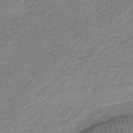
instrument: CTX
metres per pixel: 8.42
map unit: HNb
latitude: -33.9178
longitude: 61.4643
